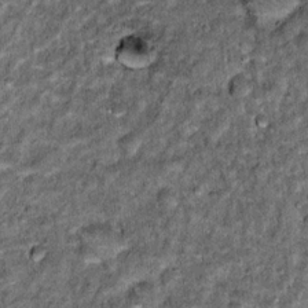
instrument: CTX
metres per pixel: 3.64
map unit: Hto
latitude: 15.4049
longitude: -35.6882
